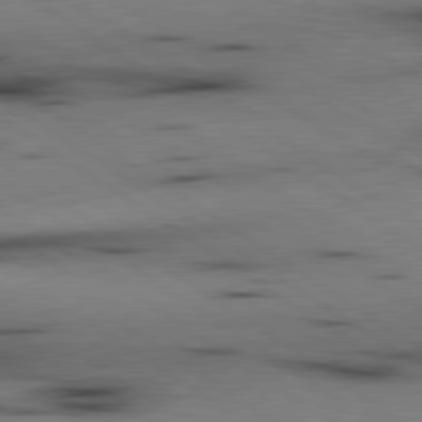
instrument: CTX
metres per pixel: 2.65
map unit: lApd
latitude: 80.1578
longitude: 162.0283
